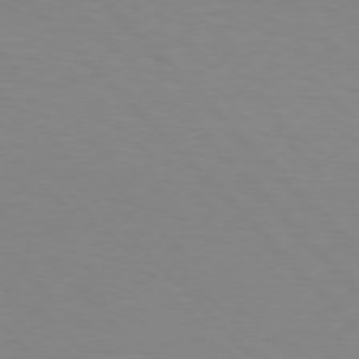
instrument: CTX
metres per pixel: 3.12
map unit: Hpe
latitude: 76.5734
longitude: -155.8961
